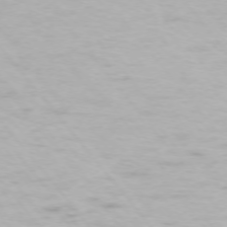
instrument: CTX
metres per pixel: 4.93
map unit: Ap
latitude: -74.5763
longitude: -74.6491
